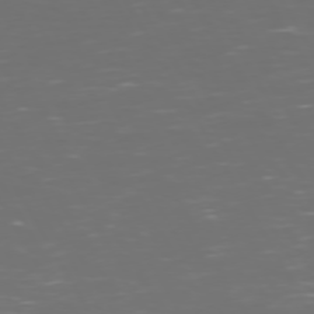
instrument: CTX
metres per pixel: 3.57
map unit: Hpe
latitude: 72.4601
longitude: -126.2145
